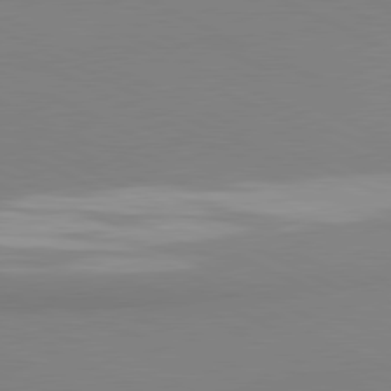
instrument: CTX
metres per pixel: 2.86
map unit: lApd
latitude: 81.1025
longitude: 179.0297
